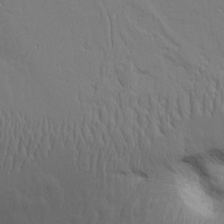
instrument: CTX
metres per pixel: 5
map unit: Aa
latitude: 9.6127
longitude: -130.2901
